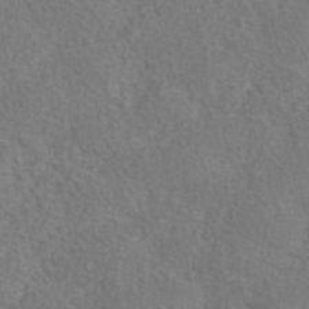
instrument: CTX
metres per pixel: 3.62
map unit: eAb
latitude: 42.5735
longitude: 105.1242
